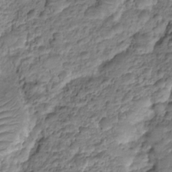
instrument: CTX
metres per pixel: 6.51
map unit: HNhu
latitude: -20.7841
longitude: 84.6896
